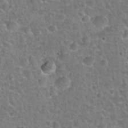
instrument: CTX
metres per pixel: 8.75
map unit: Hto
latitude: 21.3860
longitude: -48.5735
